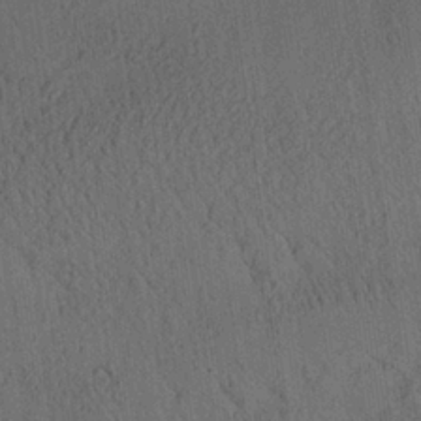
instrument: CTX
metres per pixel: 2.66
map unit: Aa
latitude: 25.9906
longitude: -141.4804
